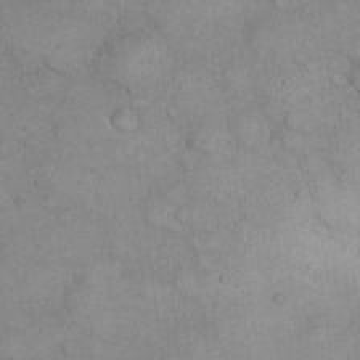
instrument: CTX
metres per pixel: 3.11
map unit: eHh
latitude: 21.5371
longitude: -59.9528
